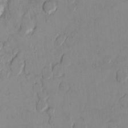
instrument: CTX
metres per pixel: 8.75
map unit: Ht
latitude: 10.2901
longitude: -32.3656
